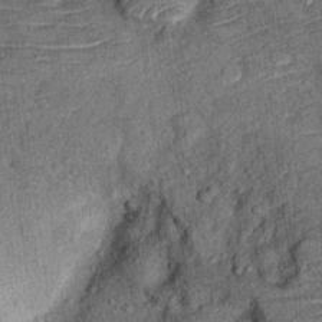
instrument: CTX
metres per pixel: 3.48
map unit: Ht
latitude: 9.9150
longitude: -37.3670
